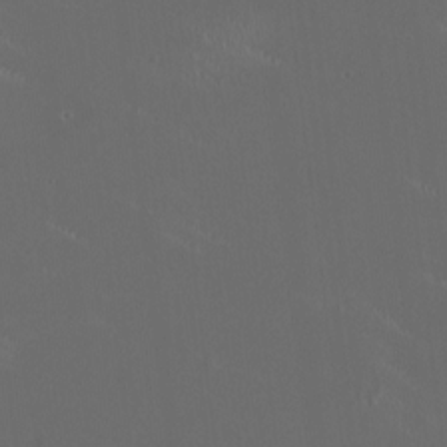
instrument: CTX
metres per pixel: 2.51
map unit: HNhu
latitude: 0.9513
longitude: -2.6301
